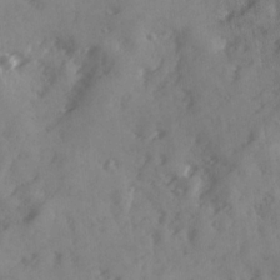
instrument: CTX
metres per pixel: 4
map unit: Ave
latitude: 18.8002
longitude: -131.4238
